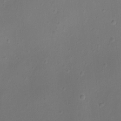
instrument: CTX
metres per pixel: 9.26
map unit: Ht
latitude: -7.5399
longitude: -21.2348
